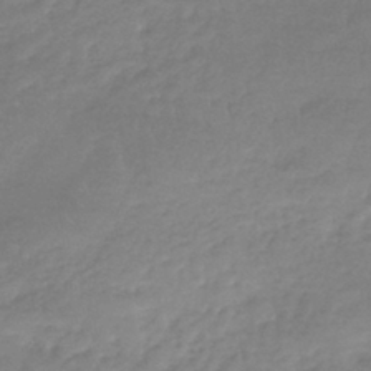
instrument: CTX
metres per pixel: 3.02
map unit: lHb
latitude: -40.9919
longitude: 68.4440
